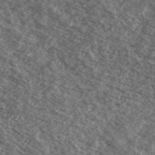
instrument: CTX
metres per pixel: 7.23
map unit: Ave
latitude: 38.7246
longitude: -110.2901
